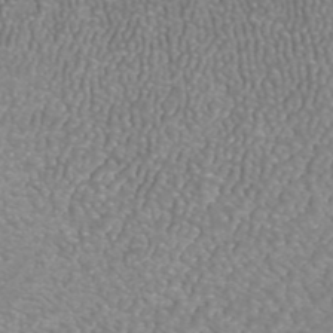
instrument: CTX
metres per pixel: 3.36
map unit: ANa
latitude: 42.6113
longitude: 24.7463
